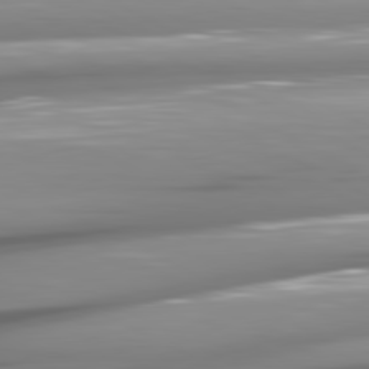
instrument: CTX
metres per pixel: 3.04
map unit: lApd
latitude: 80.9514
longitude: -145.1592
